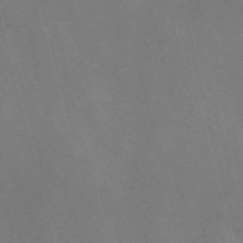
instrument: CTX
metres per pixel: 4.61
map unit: Nve
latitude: -57.6155
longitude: 64.4818
